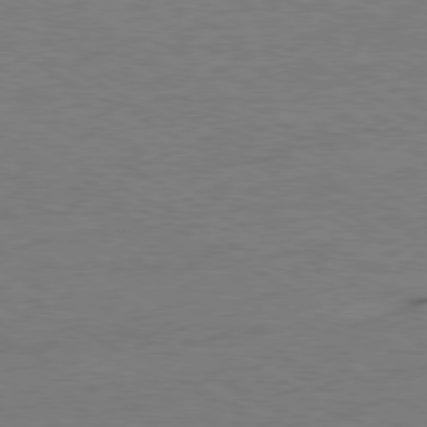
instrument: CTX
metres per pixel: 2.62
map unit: Ap
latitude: -80.3118
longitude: -86.1955
